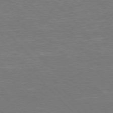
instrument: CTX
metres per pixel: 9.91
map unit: Hpe
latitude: 77.3103
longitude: -125.0458
